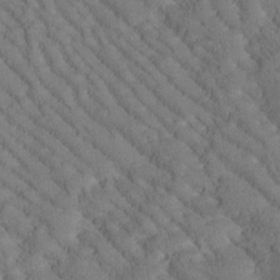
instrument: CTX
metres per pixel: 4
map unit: Htu
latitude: -1.5022
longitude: 172.8219
